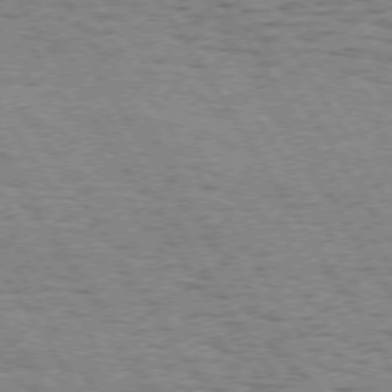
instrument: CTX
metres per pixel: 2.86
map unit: Hpe
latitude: 73.3293
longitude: -133.6883
